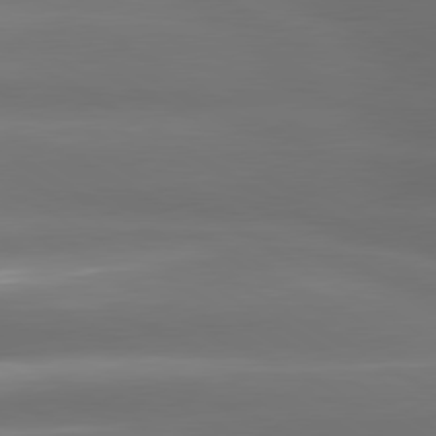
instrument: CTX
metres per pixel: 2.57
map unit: lApd
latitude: 80.3467
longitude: -138.7624
